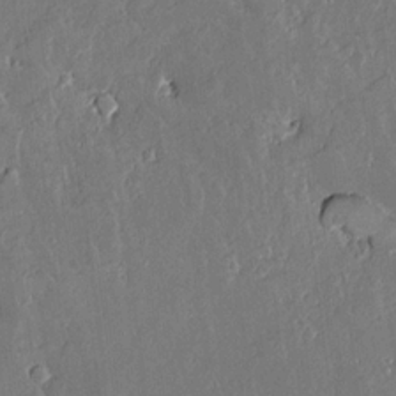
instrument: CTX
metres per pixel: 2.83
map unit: lAvf
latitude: 15.7639
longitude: -127.5371
